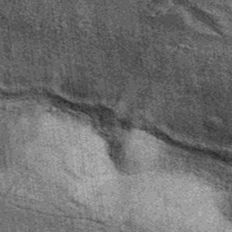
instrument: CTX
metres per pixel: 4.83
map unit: eAb
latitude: 39.7261
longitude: 107.4643
